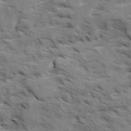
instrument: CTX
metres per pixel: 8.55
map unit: Ave
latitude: 1.8205
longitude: -110.2523
